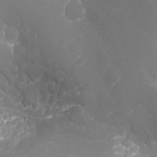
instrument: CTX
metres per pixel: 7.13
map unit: Nhu
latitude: -9.3887
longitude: -78.6680
